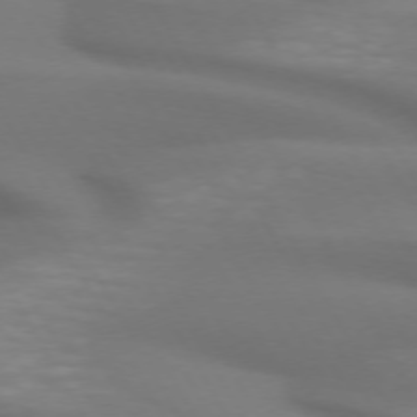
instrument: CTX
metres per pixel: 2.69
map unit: lApd
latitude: 72.4790
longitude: -49.8394
